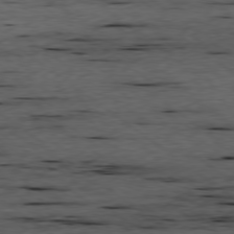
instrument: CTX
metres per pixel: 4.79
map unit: Ap
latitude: -78.9541
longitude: -90.3089
